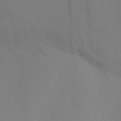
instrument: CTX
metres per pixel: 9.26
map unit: Ht
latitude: -6.9352
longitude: -27.8017
